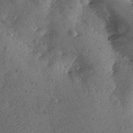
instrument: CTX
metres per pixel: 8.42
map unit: Ave
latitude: -9.5966
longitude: -118.2522
